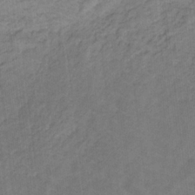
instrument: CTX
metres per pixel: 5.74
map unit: lHb
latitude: -30.7463
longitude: 65.9745
